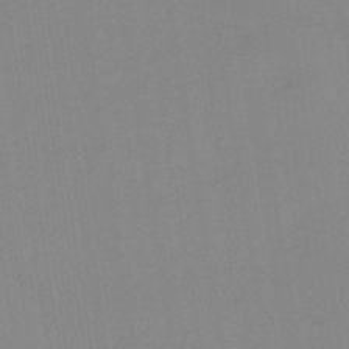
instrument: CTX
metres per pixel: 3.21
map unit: lHb
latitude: -40.0094
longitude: 67.5777
